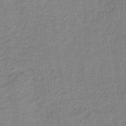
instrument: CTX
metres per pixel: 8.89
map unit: HNb
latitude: -36.9919
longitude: 51.7289
